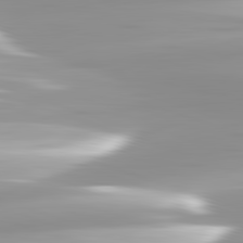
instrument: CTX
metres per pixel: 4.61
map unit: lApd
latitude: 82.8191
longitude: -139.7639
